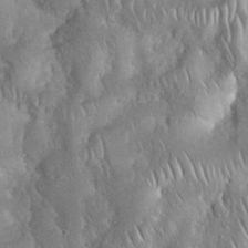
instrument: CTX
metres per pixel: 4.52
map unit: Nhu
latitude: 28.2333
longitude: -67.4804
